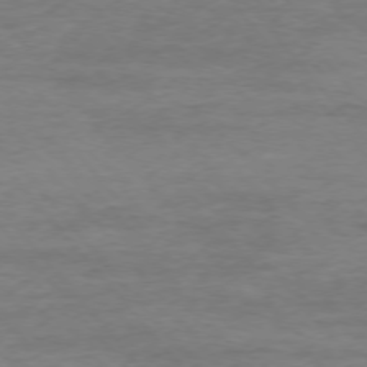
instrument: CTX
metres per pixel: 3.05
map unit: Ap
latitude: -76.5574
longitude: -84.2334
